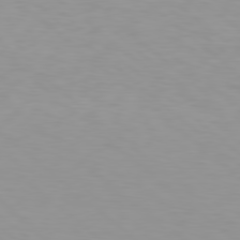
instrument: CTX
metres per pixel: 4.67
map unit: Hpe
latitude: 78.4601
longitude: -169.1970
